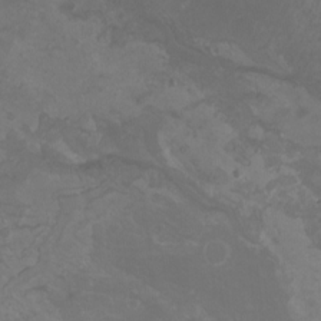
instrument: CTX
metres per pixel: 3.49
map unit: Nhu
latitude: -9.8800
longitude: -76.1766
